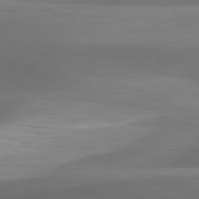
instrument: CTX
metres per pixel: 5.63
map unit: lApd
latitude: 81.9717
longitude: 132.9920
